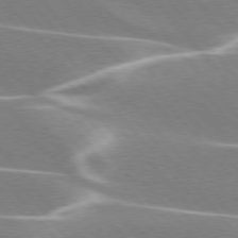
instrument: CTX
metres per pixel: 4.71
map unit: lApd
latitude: 76.0822
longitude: -63.2726
